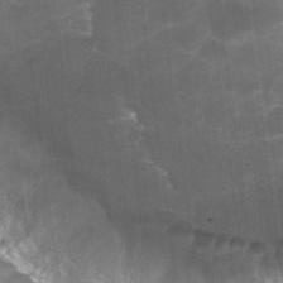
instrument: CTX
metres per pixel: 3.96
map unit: Hto
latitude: 30.0633
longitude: -43.4993
